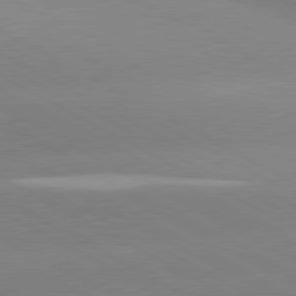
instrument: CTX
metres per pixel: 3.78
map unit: lApd
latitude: 80.6490
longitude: -153.5182
